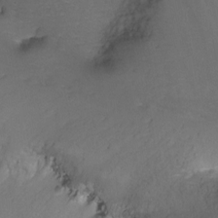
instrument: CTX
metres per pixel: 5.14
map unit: Ht
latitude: -12.9920
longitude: -43.8772
